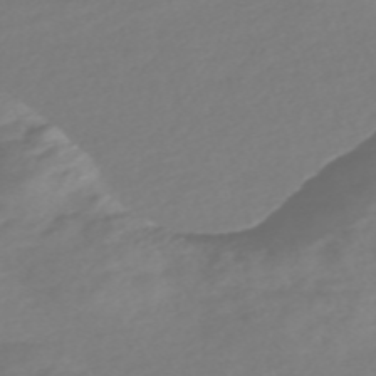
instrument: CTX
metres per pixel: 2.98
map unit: Nve
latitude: -58.3306
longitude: 57.6722
